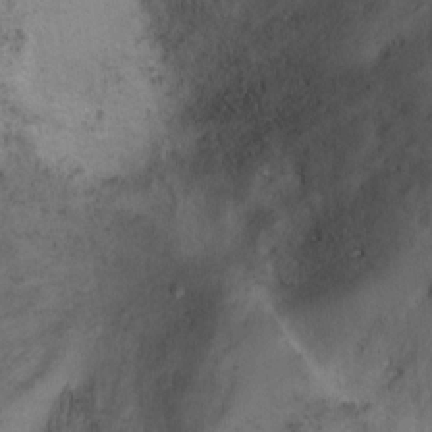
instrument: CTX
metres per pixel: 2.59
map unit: Ht
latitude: 0.3278
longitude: -45.5560
